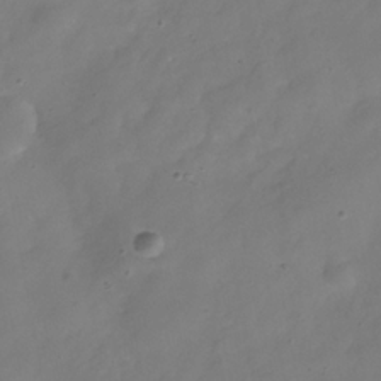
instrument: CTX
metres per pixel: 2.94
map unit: Hve
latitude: -32.1039
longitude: 94.1605
